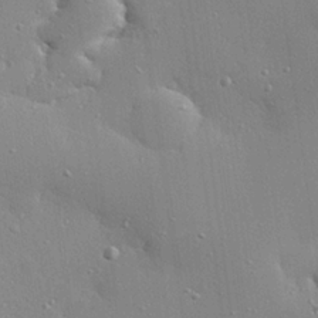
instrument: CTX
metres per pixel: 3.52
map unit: eHh
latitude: 24.8757
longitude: -89.3482
